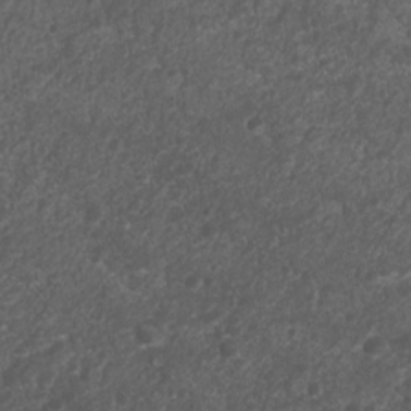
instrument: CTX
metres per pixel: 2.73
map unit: Nhu
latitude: 6.6301
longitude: -20.5734
